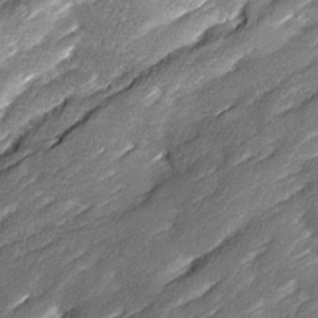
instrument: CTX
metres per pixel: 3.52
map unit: Ave
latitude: 17.0081
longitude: -136.2334
